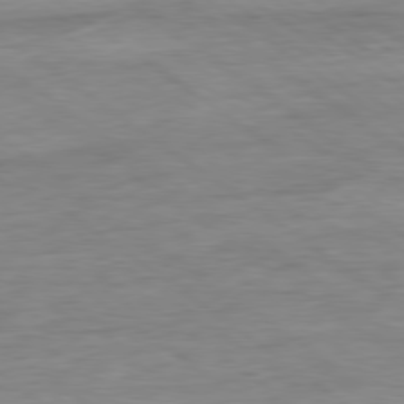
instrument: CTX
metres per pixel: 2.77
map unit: Ap
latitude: -80.0661
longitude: -80.6679
